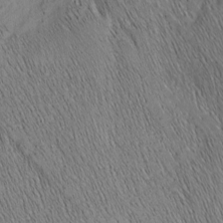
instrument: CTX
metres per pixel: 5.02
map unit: Nhu
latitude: -7.3509
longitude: -152.1200
